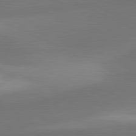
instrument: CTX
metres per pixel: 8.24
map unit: lApd
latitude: 81.3482
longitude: 131.5777
